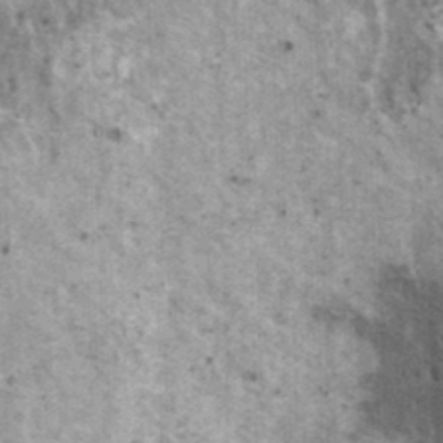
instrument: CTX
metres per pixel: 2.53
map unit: HNhu
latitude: 2.8380
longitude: 5.0297
